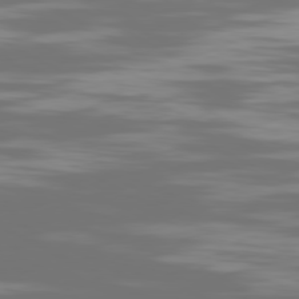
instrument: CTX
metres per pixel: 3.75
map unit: Ap
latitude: -80.6141
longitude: -59.0647
